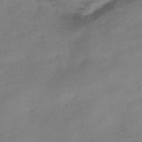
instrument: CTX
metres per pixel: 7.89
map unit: HNhu
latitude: -40.6707
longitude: 99.1431
